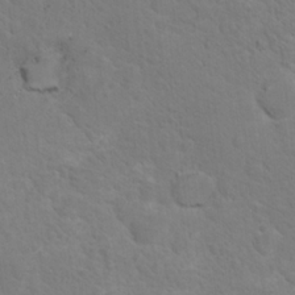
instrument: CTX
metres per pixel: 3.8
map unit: Nhu
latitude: 17.0270
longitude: -33.3671
